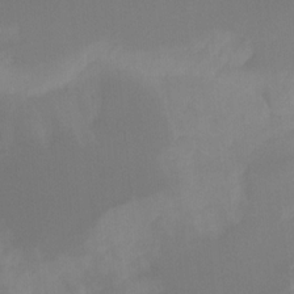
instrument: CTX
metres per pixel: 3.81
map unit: Ht
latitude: -15.8234
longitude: -48.1956
